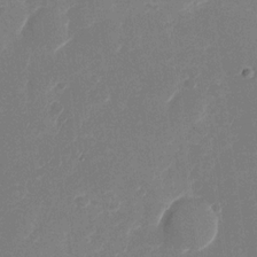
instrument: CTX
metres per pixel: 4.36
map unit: Nhu
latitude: -28.1039
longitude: -64.2711
